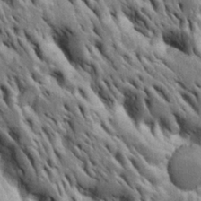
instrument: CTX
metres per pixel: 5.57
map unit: Htu
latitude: -3.8989
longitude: 150.6329
